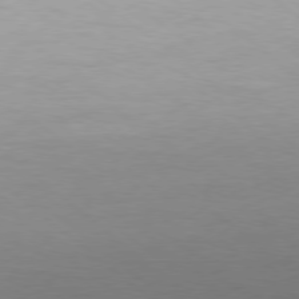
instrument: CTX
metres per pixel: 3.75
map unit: Hpe
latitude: -79.1431
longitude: 12.5385
